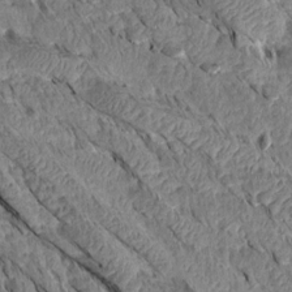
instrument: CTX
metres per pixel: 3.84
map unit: Aa
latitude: 15.1404
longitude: -146.3846
